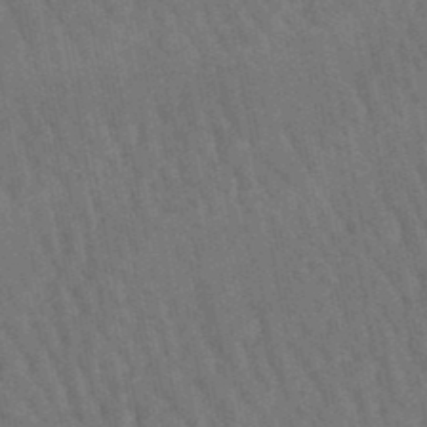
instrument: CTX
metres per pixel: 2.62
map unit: lHb
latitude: -47.2943
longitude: 76.7652
